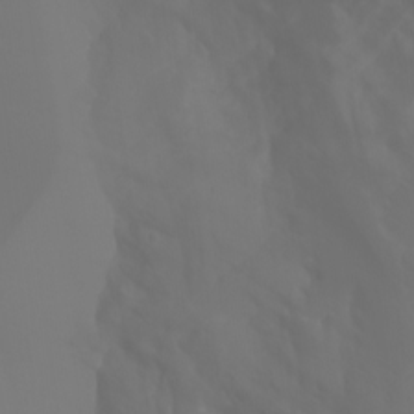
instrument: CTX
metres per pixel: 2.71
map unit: Aa
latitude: -11.2754
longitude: -68.2711
